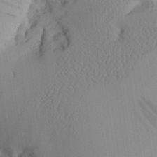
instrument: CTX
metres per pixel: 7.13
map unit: Aa
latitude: 26.1200
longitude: -132.7246
